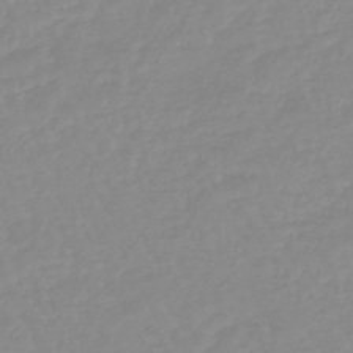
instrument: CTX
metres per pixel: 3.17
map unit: eHb
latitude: -44.9164
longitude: 81.0676
